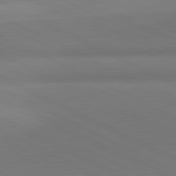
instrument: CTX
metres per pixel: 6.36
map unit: lApd
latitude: 81.3482
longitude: 145.4832
